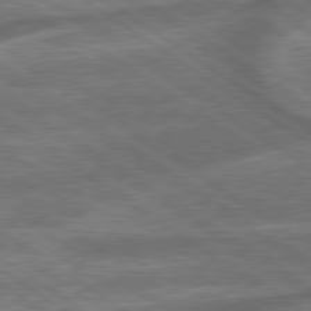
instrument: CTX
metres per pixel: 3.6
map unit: lApd
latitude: 79.5749
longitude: -171.9528
